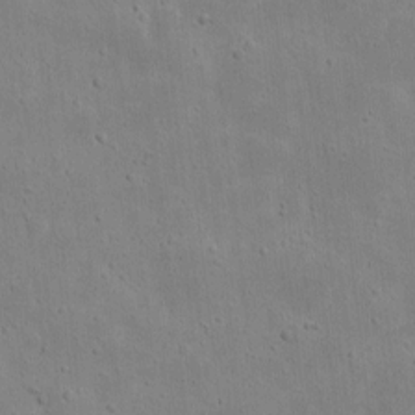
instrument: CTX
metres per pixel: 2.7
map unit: eHh
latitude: 9.4049
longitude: -72.5546
